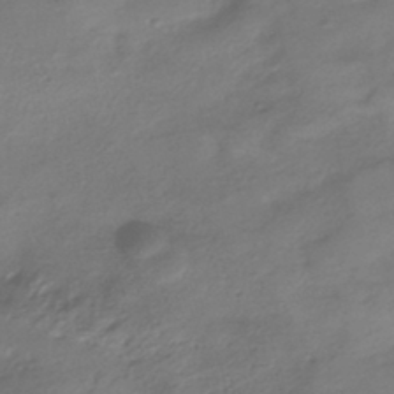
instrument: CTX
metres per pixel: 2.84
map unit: HNhu
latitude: -41.3321
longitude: 94.3306
